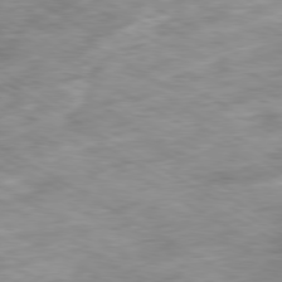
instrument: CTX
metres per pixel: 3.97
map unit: Ap
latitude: -80.2362
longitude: -73.9717
